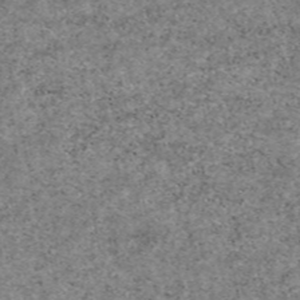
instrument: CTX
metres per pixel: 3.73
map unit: eAb
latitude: 47.1215
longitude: 118.7841
